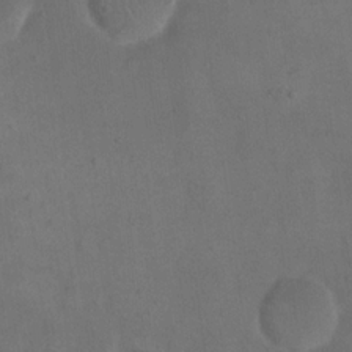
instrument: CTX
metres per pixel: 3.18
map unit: eHh
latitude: 18.5168
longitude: -65.1781
